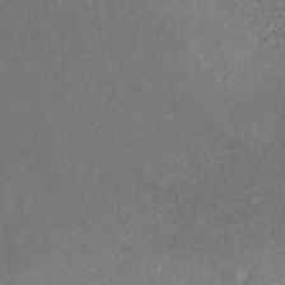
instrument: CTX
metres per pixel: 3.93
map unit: ANa
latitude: 41.2914
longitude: 26.1038
